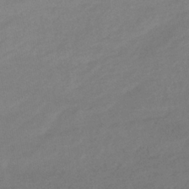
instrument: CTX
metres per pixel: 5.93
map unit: lHb
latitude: -37.5966
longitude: 71.9745
